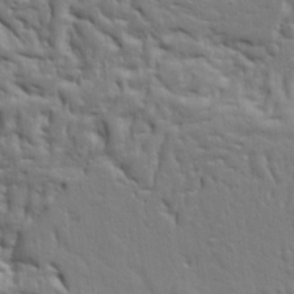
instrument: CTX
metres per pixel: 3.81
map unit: Ht
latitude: 9.5749
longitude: -76.6112
